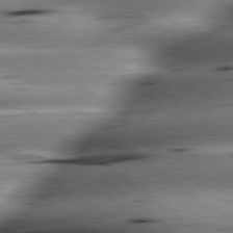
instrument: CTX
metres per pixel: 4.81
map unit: lApd
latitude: 79.3293
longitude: -140.8191
